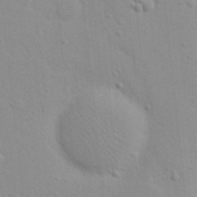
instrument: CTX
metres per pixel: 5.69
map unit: eHh
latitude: 20.9514
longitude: -64.5735
